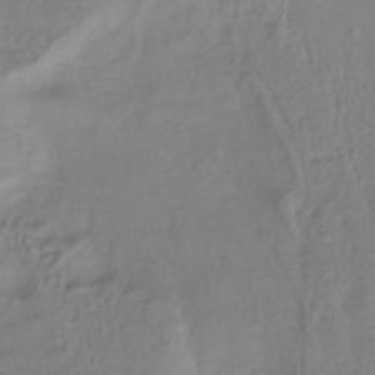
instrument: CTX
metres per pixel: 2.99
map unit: HNhu
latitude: -41.7100
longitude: 101.9367
